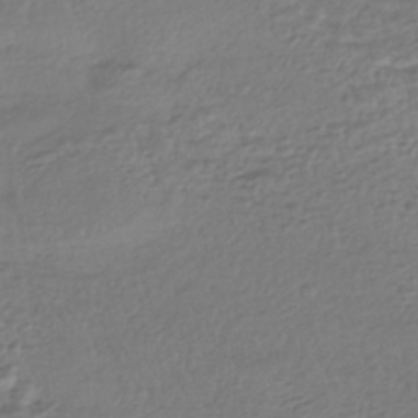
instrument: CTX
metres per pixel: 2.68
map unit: HNhu
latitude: -44.0472
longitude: 104.5573
